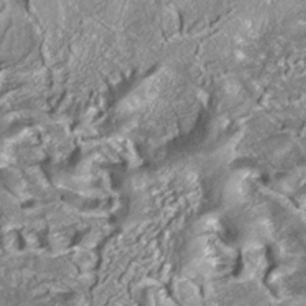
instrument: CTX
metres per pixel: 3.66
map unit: ANa
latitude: -38.3118
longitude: 97.5588
